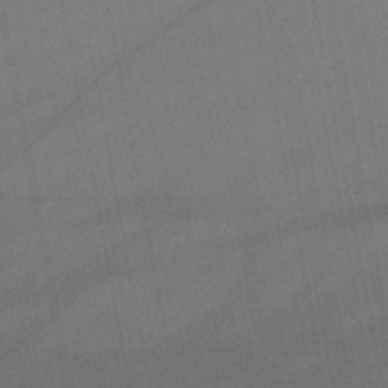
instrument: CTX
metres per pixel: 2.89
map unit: lHb
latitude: -46.5951
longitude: 71.8422
